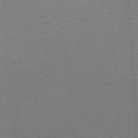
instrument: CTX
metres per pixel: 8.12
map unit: lHb
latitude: -46.6896
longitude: 63.8422
